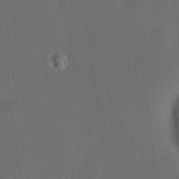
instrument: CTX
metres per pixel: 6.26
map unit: eHh
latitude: 19.2537
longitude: -65.3104
